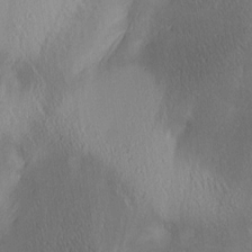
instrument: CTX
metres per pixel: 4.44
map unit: lAa
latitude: 4.5357
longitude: -117.5182
